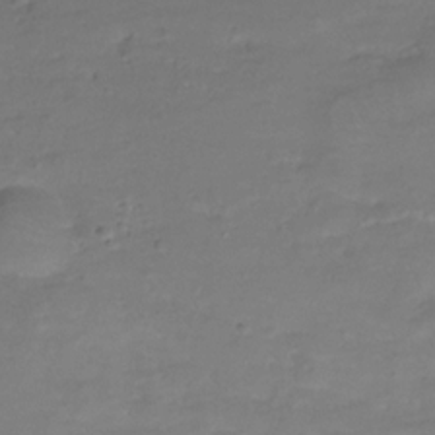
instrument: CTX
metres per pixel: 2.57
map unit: Hve
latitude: -27.8800
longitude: 91.3699
